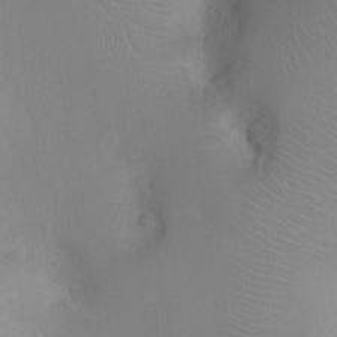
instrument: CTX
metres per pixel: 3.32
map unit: Ht
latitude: -1.9745
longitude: -16.1956
